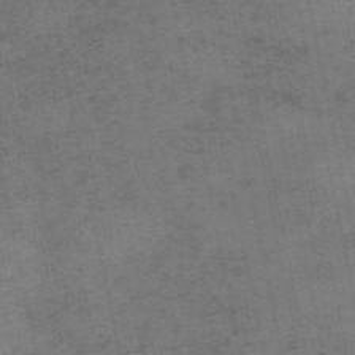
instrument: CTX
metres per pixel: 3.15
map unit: HNb
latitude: -55.8800
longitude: -46.2145
